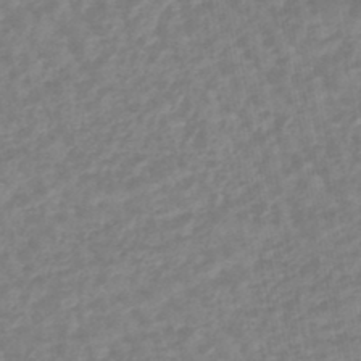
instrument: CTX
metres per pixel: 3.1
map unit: eHb
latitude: -45.7100
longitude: 83.0108
